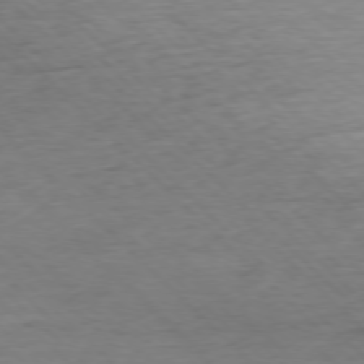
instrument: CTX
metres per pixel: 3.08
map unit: Ap
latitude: -76.9353
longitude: -94.3279
